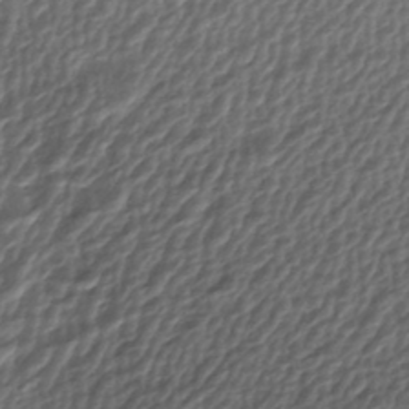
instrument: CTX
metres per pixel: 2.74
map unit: ANa
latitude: -44.8219
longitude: 106.2173
